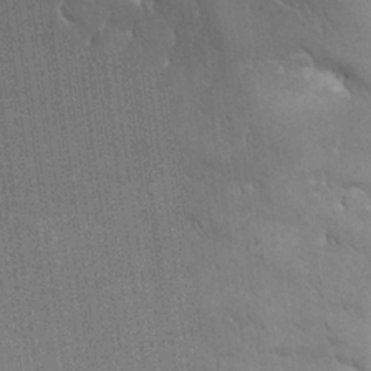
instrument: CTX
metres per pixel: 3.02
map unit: Nhu
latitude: 28.4034
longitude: -67.4993
